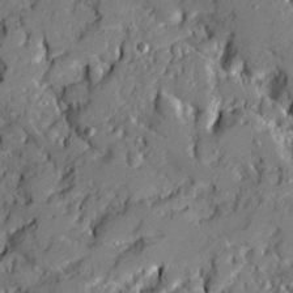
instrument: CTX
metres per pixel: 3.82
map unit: Ave
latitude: 19.8583
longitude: -129.1025
